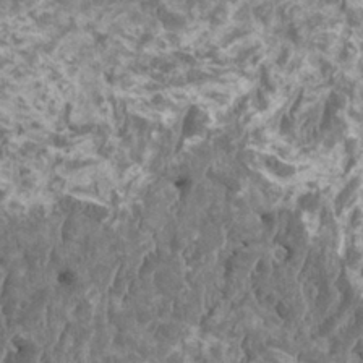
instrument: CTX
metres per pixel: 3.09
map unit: HNhu
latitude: 1.6127
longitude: 0.0472
